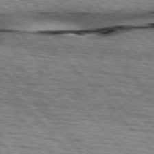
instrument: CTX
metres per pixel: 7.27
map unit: lApd
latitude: 75.7072
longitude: -83.2159
